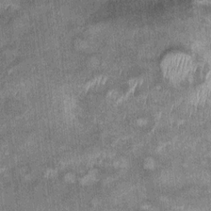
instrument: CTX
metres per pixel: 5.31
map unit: Ht
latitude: 9.2348
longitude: -38.0444
